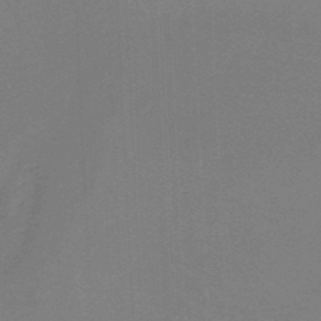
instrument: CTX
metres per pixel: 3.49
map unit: lHb
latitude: -46.1794
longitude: 63.7477
